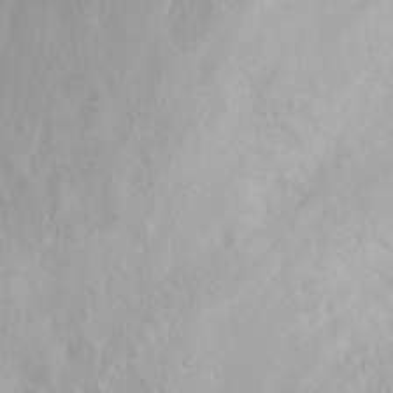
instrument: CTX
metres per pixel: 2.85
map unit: eHh
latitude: 31.5749
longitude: -59.7450
